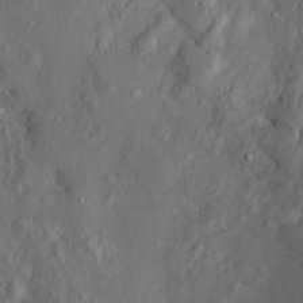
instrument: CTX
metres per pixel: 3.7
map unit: Htu
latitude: -5.7855
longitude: 158.1417
